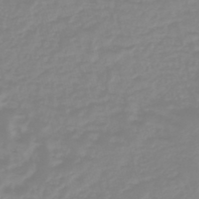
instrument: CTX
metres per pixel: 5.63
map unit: eHb
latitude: -45.2565
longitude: 82.5007
